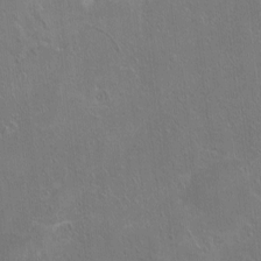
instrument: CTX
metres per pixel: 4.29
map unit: HNhu
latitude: 4.5168
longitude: 4.8219
